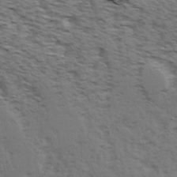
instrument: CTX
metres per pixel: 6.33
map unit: Ave
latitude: 15.1970
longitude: -103.9150
